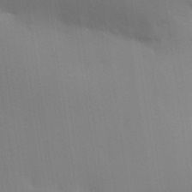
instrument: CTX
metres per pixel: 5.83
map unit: Aa
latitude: 29.1025
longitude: -135.0458
